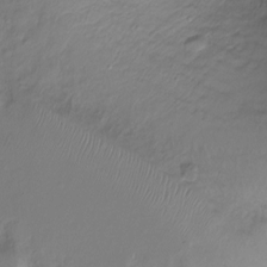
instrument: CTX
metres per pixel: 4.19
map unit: Hto
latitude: -12.9353
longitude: -39.6127
